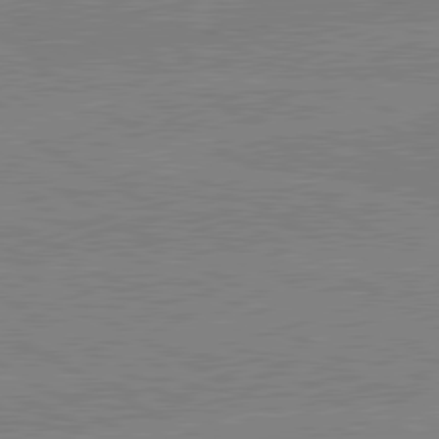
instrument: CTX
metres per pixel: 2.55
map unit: lApd
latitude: 80.5168
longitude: -126.6302
